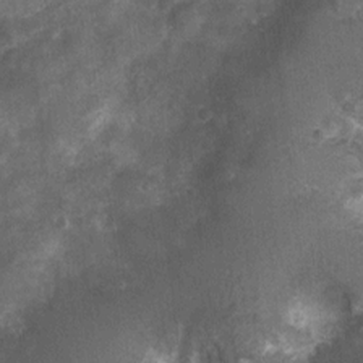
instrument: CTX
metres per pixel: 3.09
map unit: Nhu
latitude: 1.9717
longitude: -17.9528
